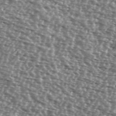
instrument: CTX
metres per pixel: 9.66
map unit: Ave
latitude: 38.3278
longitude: -112.3467
